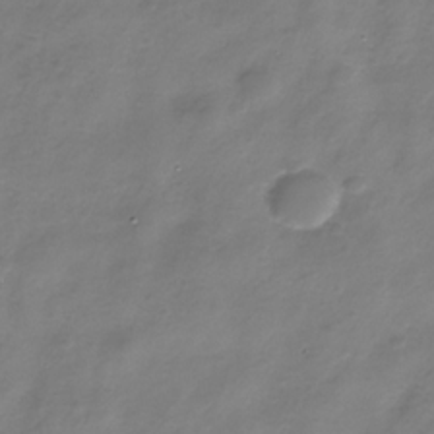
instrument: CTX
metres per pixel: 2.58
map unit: Nhe
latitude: -32.5574
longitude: -88.3279
